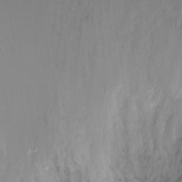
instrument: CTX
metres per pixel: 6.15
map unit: Nhu
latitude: -17.6911
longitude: -45.6127
